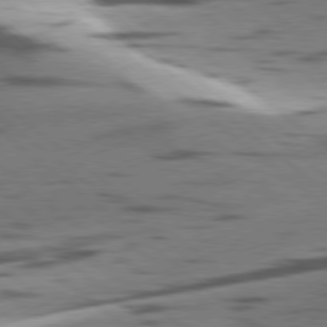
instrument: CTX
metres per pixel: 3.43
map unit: lApd
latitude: 78.4412
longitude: -50.4790
